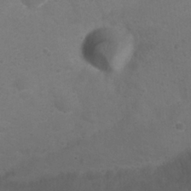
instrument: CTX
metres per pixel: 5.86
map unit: Nhu
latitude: 26.1956
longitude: -52.6302
